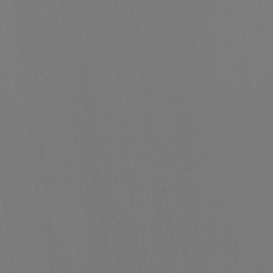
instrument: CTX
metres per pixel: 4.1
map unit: Hto
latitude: -8.0850
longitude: -50.6301
